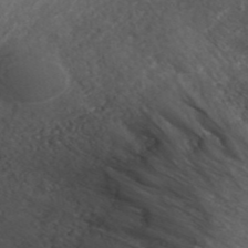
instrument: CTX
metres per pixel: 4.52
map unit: ANa
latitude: 42.8380
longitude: 23.9745
